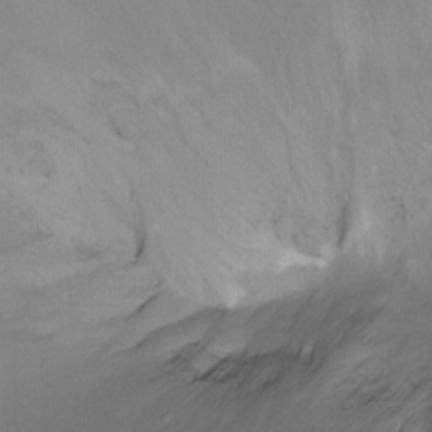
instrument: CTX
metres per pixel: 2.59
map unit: Ht
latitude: -8.7841
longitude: -39.2726
